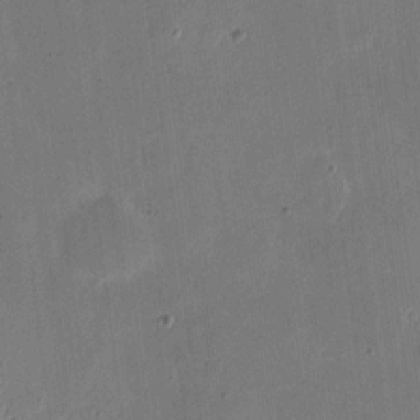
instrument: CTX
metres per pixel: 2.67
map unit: eHh
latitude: 10.8380
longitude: -68.8947
